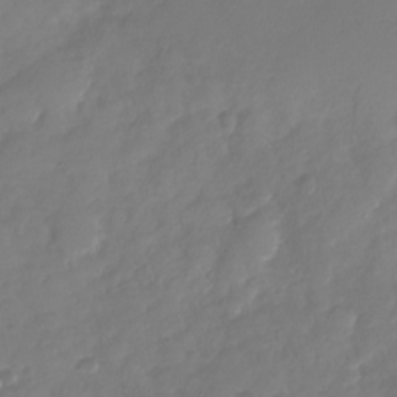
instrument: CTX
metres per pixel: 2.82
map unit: Nhu
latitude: -28.9353
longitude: -61.1781
